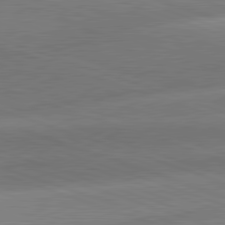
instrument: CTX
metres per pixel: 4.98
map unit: lApd
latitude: 81.4426
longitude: -158.9136
